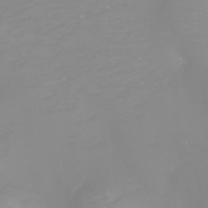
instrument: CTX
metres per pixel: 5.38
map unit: Nhu
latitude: -8.8597
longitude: -81.7072
